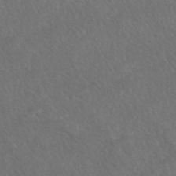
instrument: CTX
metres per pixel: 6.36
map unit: ANa
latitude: 43.5182
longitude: 27.6532
